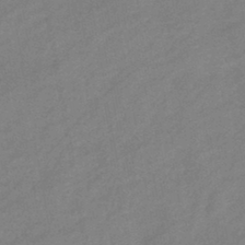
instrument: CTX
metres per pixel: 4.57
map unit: eHb
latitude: -41.2565
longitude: 82.6140
